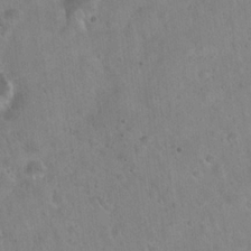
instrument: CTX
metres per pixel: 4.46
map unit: Hto
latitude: 22.0633
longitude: -54.1011
